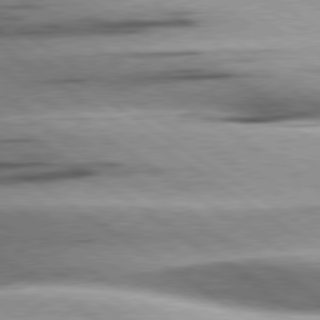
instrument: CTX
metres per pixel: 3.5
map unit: lApd
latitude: 79.0837
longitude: -155.9717
